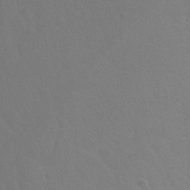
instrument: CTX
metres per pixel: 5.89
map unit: Hto
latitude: -3.4832
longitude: -34.8002
